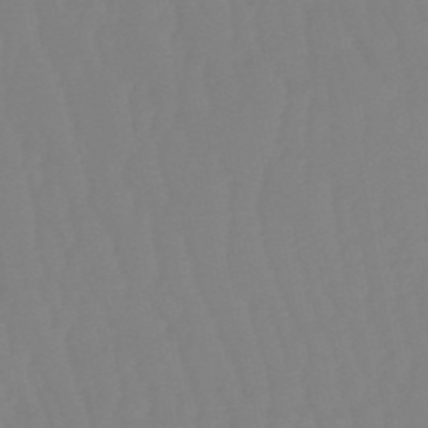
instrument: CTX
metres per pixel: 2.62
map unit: eHb
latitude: -50.8786
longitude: 74.1417
